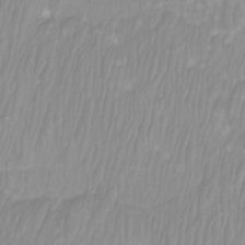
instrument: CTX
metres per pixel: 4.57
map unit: Htu
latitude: -9.6155
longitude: -75.2726
